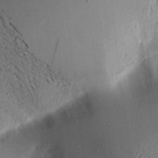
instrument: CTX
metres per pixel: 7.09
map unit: Aa
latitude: 15.9717
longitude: -148.5546
